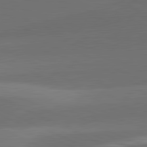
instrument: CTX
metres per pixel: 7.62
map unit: lApd
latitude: 81.7072
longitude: 131.8044
